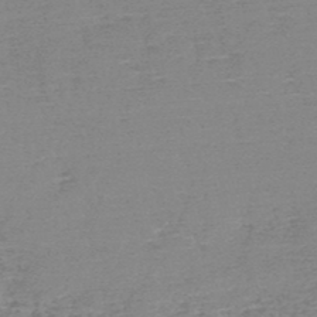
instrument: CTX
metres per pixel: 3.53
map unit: HNb
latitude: -49.2754
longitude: -51.7449
